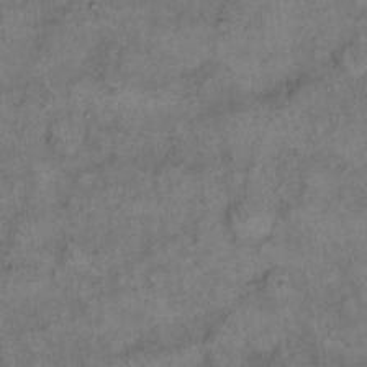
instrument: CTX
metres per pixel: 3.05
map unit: eHh
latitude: 14.2334
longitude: -64.9136
